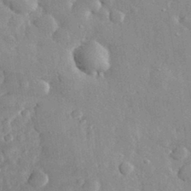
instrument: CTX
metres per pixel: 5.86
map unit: lHvf
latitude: 32.0822
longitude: -88.6113
